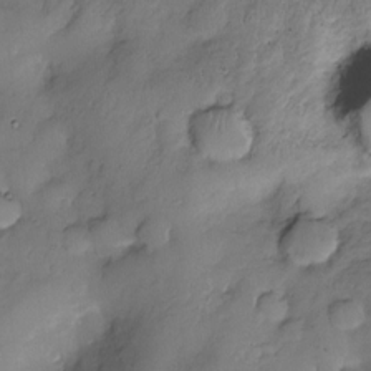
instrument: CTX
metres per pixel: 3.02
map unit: eHh
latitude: -23.4832
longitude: 15.4077
